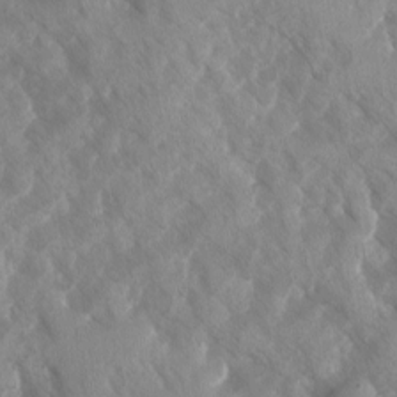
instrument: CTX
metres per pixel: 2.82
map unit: Ave
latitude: -10.7274
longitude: -118.6112
